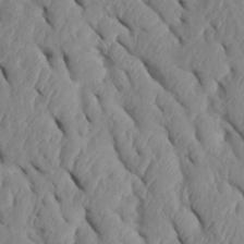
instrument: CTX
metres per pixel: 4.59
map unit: Htu
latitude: 1.8772
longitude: 148.3118
